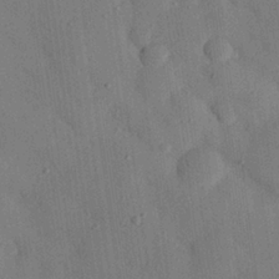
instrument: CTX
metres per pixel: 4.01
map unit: eHh
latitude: 26.8380
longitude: -76.5356
